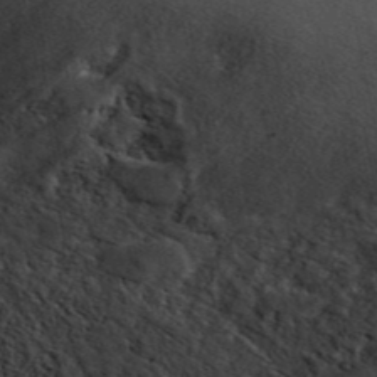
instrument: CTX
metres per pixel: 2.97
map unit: ANa
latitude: 44.9703
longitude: 39.3698
